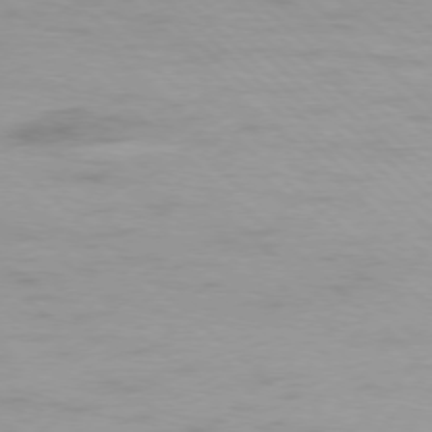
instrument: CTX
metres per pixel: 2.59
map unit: Ap
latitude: -77.5588
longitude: -91.3293
